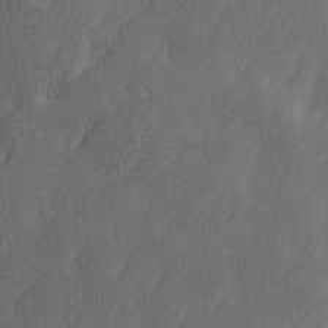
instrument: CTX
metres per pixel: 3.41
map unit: Ave
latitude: 10.0255
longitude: -105.8773
